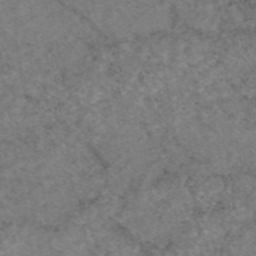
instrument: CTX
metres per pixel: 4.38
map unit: eAb
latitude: 47.8962
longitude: 113.3510
